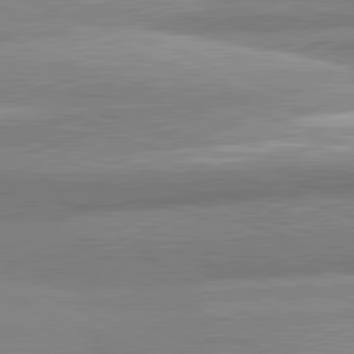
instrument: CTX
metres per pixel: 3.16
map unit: lApd
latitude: 82.0444
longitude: 179.1053
